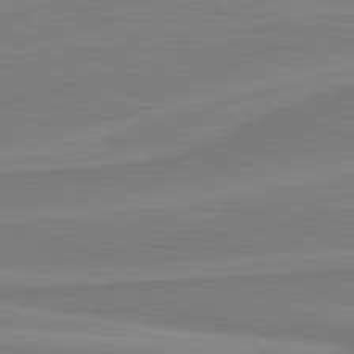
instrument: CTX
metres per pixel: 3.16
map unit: lApd
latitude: 81.2726
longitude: 170.4440
